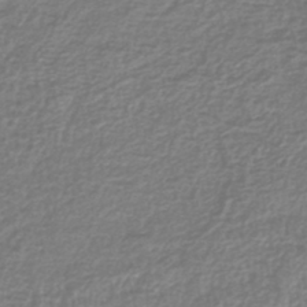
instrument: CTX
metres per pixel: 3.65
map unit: lHb
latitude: -42.1227
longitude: 70.5763
